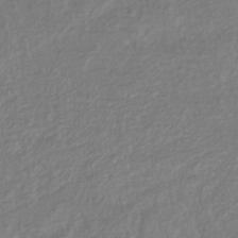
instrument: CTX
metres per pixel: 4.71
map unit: lHb
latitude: -37.5966
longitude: 69.8989
